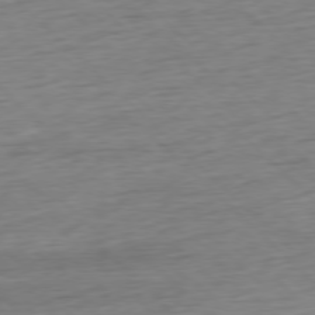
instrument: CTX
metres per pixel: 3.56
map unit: Ap
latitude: -78.1416
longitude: -71.9528
